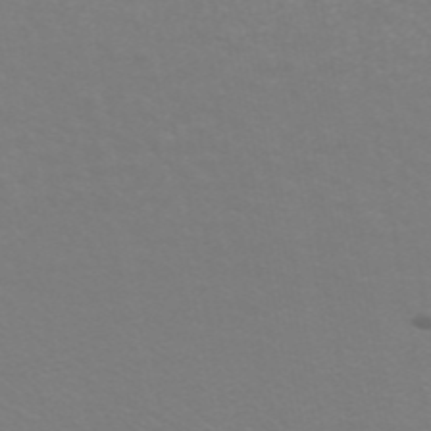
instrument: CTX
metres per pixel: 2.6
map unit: ANa
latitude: 44.4601
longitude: 27.6155
